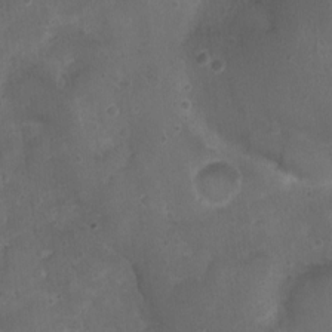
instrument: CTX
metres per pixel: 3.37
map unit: Nhu
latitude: 3.7449
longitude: -15.5938
